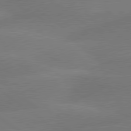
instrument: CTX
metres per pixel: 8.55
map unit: lApd
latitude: 79.8961
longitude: -89.4427
